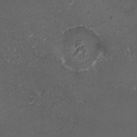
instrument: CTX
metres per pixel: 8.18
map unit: HNhu
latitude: 5.0647
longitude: 1.4833
